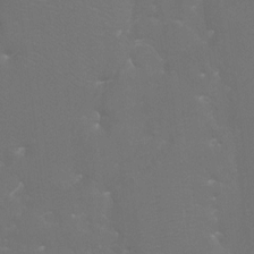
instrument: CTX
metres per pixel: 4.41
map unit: Htu
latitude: -7.3320
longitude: -32.8191
